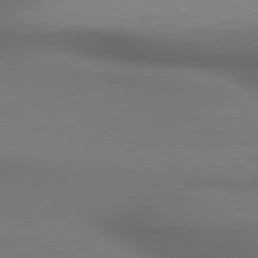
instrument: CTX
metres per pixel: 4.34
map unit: lApd
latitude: 79.9339
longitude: -175.8394
